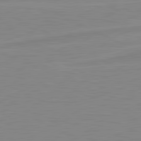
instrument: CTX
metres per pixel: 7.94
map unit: lApd
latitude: 81.3859
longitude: -172.2522
